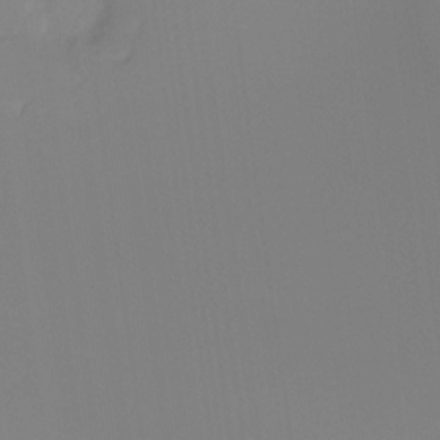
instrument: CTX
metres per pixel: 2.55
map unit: Hto
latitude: -8.0661
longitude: -47.7261
